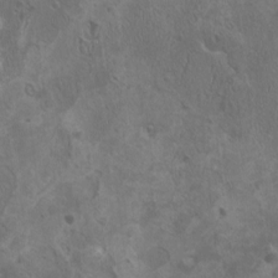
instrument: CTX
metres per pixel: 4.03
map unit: HNhu
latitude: 4.2333
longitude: 4.7463
